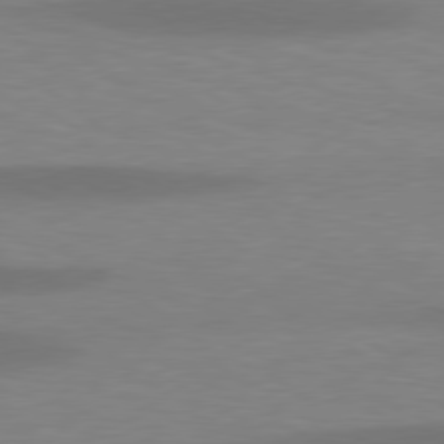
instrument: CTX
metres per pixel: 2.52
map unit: lApd
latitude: 78.6113
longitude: -47.5938
